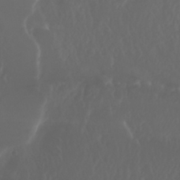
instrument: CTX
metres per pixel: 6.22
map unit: Nhu
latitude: 29.7260
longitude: -57.7638
